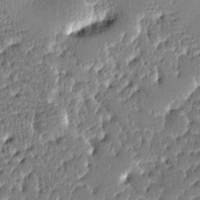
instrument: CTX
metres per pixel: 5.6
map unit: lAa
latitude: -10.7841
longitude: -125.0647
